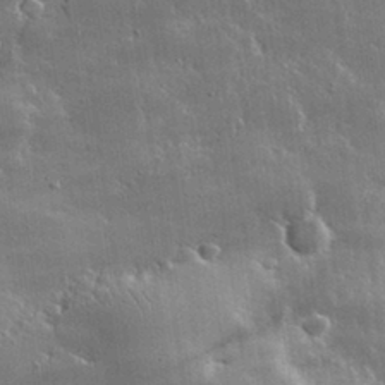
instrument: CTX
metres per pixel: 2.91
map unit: lHvf
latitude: 32.7435
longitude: -91.2915
